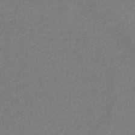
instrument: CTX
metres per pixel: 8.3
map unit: eHb
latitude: -46.4062
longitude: 84.5573
